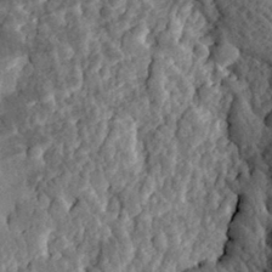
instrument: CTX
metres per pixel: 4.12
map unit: eHh
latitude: 31.3293
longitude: -80.3467
